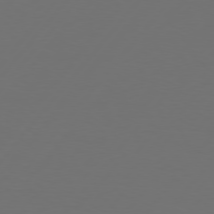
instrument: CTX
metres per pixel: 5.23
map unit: Hpe
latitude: 76.4412
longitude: -138.9136
